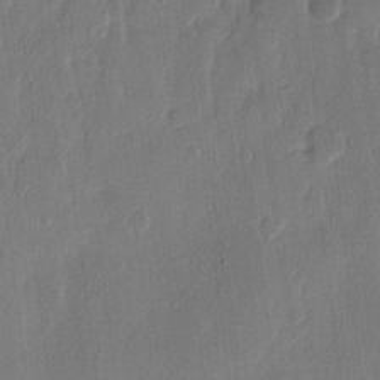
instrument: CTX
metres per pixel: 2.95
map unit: eHh
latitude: 10.9892
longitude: -68.8191
